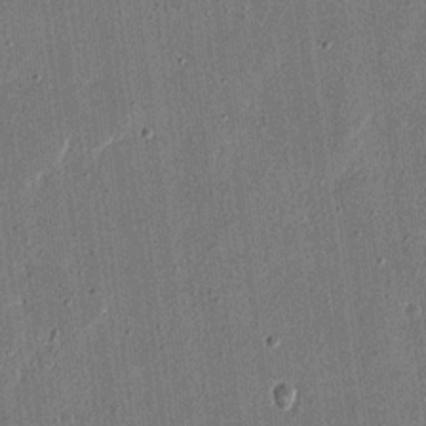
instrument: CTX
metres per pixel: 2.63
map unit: eHh
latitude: 16.2900
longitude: -70.5168
